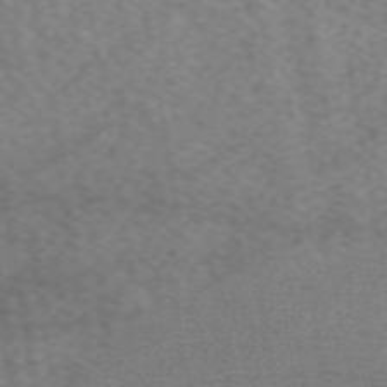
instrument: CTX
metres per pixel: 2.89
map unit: eAb
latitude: 47.3671
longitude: 102.3684
